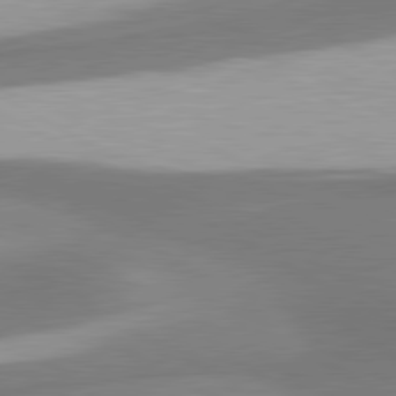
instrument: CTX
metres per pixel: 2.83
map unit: lApd
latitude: 80.6490
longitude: 177.0675
